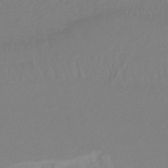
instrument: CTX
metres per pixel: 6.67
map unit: lHb
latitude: -44.6896
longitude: 76.1984
